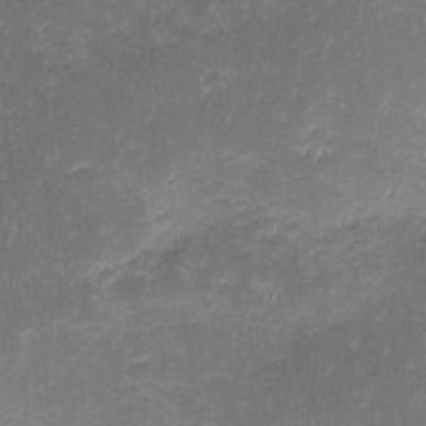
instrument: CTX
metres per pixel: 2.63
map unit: eHh
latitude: -1.4077
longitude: -85.9528
